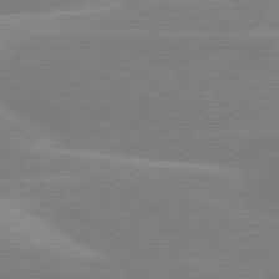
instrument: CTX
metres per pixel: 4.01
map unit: lApd
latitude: 80.3656
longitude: -122.8947
